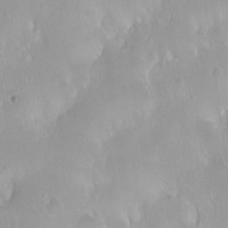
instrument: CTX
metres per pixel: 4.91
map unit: Ht
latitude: -14.1039
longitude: -41.5371
